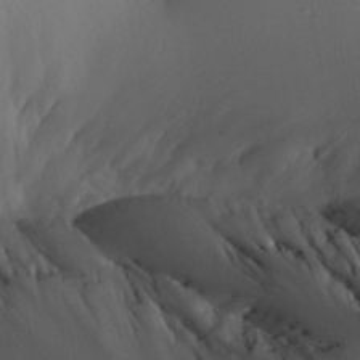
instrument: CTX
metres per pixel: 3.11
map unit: Aa
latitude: 25.6882
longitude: -132.8569
